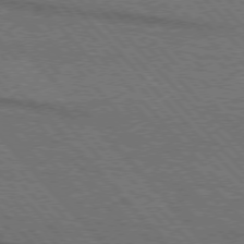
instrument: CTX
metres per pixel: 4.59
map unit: lApd
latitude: 75.8394
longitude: -84.9892
